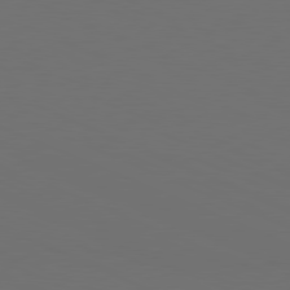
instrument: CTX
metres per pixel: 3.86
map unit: Hpe
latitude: -82.0283
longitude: 19.9556
